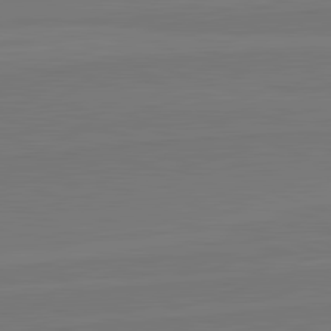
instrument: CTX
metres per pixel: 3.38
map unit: lApd
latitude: 82.3656
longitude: 164.6708
